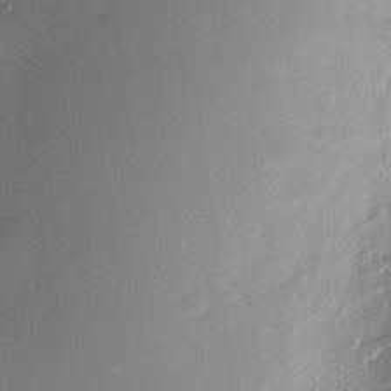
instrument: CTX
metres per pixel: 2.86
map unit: Nve
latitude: -7.5399
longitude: 174.9919
